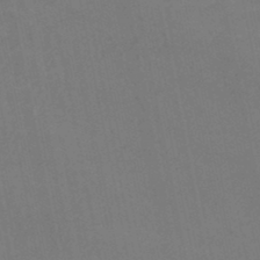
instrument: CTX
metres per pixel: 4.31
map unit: lHb
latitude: -45.8045
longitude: 60.9731
